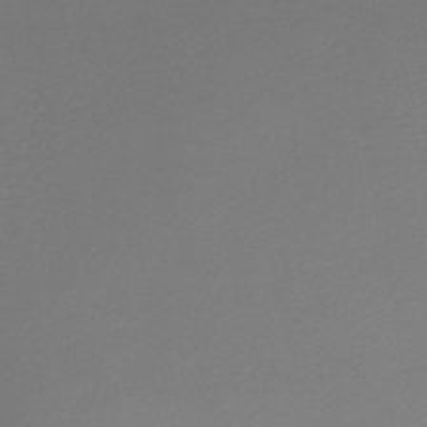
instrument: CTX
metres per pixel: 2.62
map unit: lHb
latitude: -46.5762
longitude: 75.0487
